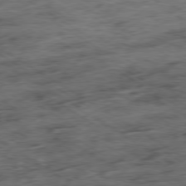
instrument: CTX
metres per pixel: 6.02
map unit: Ap
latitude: -79.7288
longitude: -47.8962
